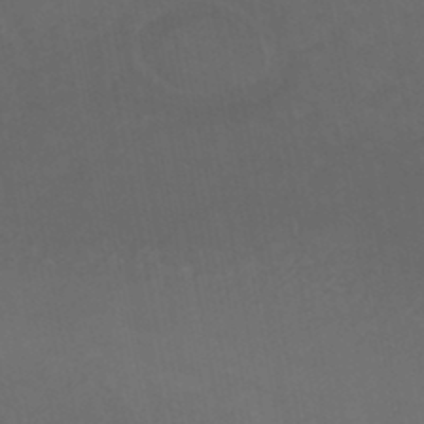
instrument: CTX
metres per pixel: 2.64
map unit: HNhu
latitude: -46.0661
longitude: 93.4643
